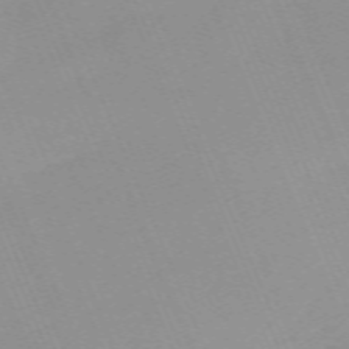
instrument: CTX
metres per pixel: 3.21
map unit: Nhu
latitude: -67.2754
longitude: 39.1809
